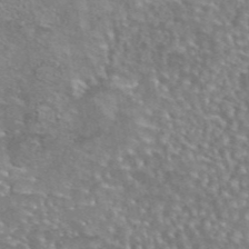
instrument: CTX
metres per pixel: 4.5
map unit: eAb
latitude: 44.8002
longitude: 104.2361
